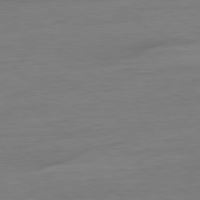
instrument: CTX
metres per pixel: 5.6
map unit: Ap
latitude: -80.9164
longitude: -77.6316
